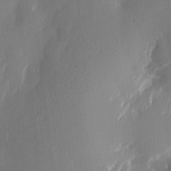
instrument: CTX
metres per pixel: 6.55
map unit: Htu
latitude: -4.9919
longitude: 174.3873
